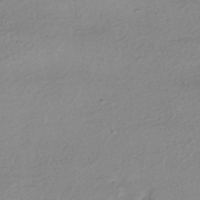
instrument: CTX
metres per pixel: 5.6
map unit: HNhu
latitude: -43.5966
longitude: 96.2173
